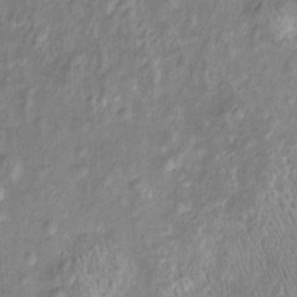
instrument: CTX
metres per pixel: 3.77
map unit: Htu
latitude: -5.8800
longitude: 158.4629
